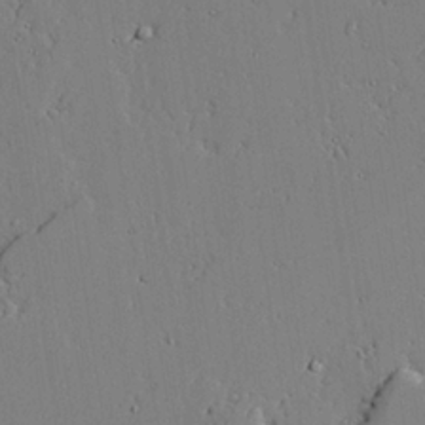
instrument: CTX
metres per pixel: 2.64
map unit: lAvf
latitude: 25.0647
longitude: -110.1578
